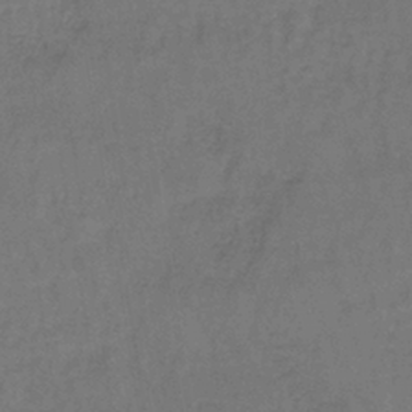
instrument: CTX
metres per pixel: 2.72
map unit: lHb
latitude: -38.2173
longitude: 61.2754
